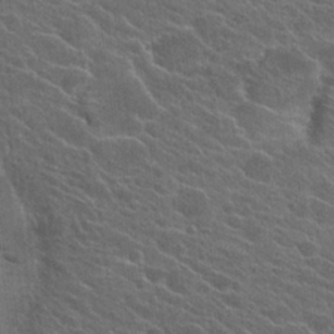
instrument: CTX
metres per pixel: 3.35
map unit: Hto
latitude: 24.5356
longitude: -40.5167
